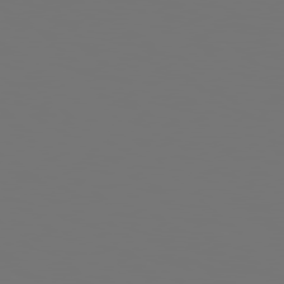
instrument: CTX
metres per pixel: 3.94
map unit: Hpe
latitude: 78.3279
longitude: -177.3292
